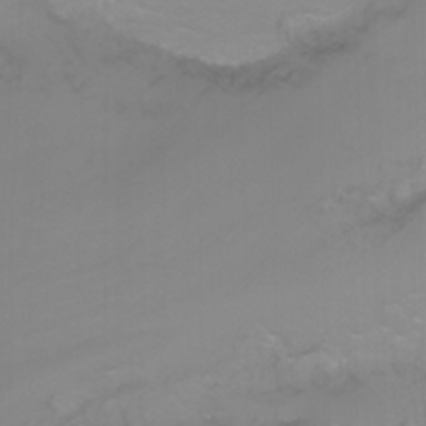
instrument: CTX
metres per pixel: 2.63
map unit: Nhu
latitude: -5.0108
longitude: -74.5735
